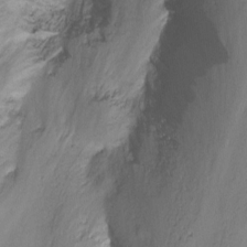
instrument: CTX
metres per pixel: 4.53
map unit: Nhu
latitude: -14.0283
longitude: -54.5735
